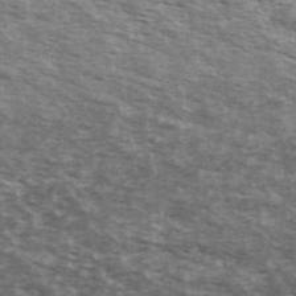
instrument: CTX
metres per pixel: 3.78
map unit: Ave
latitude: 40.0633
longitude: -109.7449
